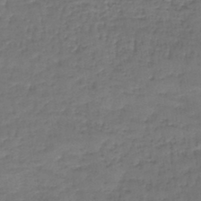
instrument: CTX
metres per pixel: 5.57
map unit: lHb
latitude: -43.6910
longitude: 59.2186
